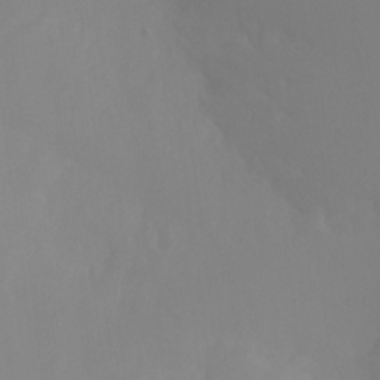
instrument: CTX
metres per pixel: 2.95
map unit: Ht
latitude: -16.2551
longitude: -47.9150
